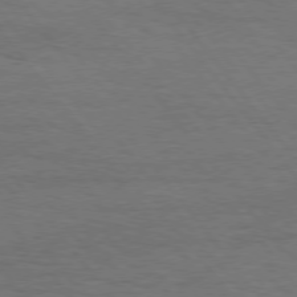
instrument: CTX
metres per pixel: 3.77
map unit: Hpe
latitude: 75.1970
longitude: -145.3670
